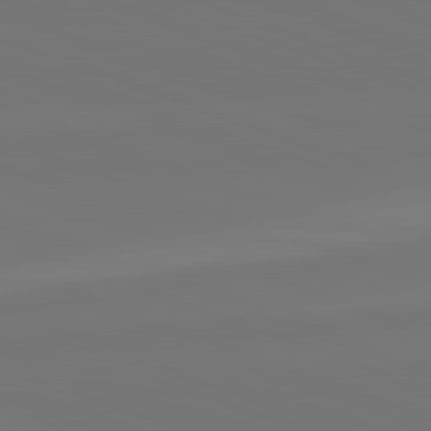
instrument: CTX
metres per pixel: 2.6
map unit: lApd
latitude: 82.5356
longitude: 154.3873
